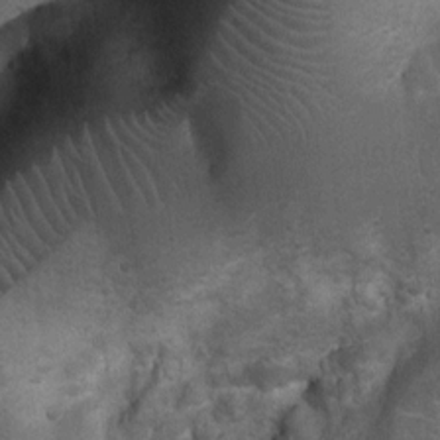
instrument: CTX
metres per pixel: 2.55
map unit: Nhu
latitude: 6.1578
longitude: -23.3482
